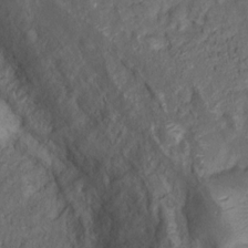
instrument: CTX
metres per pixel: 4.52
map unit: Nhu
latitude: 10.8380
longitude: -26.8191
